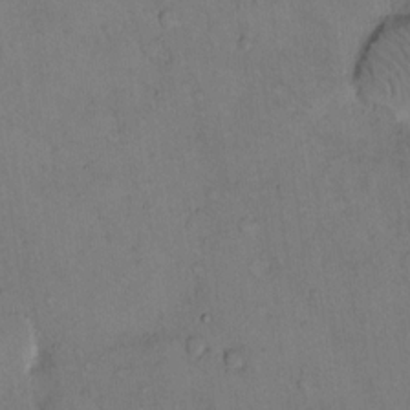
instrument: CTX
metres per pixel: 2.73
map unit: Hto
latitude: 11.7450
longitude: -58.8380
